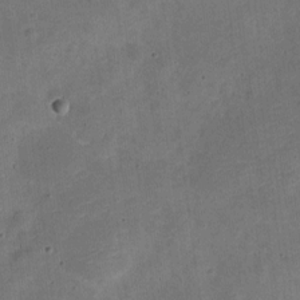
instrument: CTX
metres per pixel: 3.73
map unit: Nve
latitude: -25.8422
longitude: 105.8800
